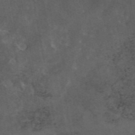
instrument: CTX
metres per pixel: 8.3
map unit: eAb
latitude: 45.6316
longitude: 124.0850
